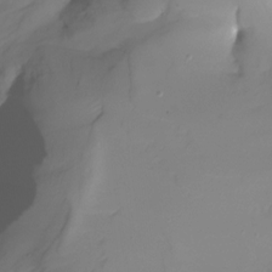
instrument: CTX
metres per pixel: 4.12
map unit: Nhu
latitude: -28.2928
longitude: -59.6883
